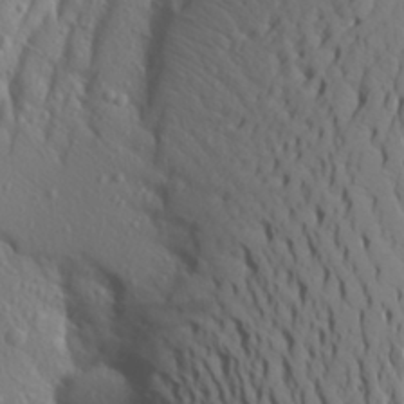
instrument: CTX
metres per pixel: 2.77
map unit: Aa
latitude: 27.9339
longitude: -146.3846
